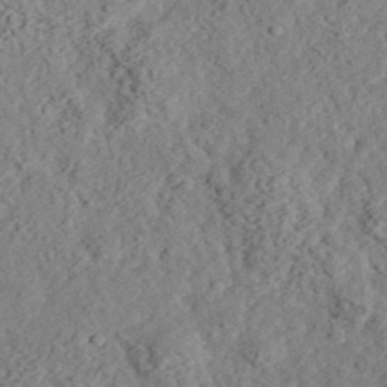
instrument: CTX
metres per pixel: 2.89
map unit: eHh
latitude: 36.4790
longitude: -79.2537
